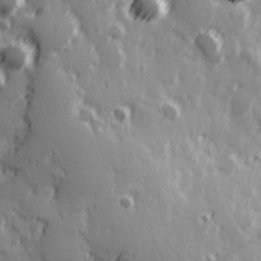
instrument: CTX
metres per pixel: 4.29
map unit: Hve
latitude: 25.7827
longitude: 146.8597
